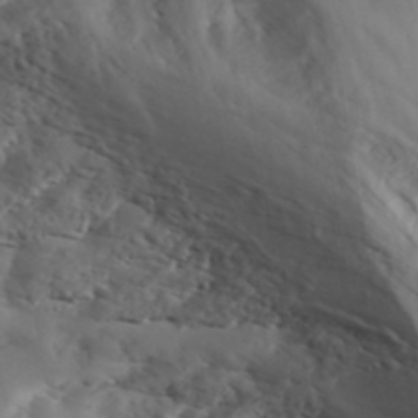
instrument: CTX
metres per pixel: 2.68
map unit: ANa
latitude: 41.8205
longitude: 53.0297
